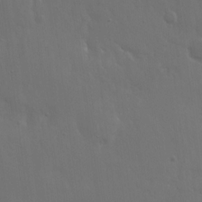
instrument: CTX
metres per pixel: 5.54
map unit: Hto
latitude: 19.2726
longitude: -56.5167
